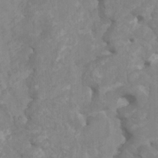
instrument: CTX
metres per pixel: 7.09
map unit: HNhu
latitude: 2.6679
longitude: -2.2711
